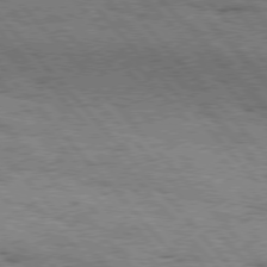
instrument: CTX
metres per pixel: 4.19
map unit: Hpe
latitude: 76.2522
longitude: -150.6301
